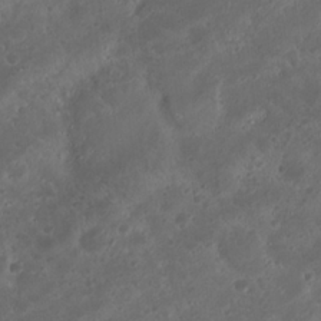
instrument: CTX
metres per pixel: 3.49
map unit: Nhu
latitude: 23.1592
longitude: -62.5546
